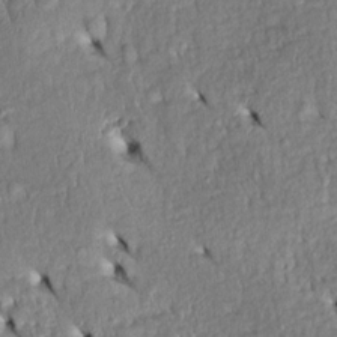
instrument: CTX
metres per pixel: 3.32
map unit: Htu
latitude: -4.9730
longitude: 153.6155
